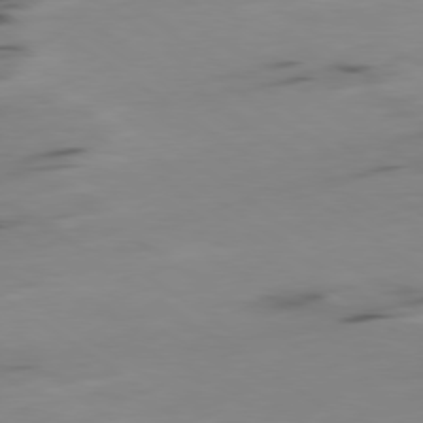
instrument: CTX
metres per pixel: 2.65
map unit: Ap
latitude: -79.9178
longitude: -62.8947
